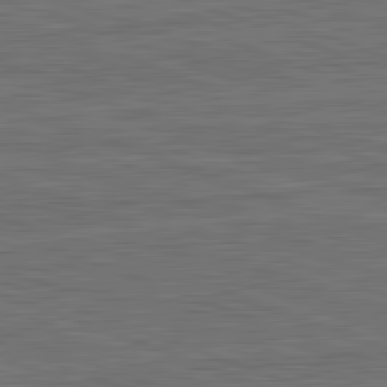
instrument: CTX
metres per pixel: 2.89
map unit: lApd
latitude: 82.7813
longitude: 175.4643
